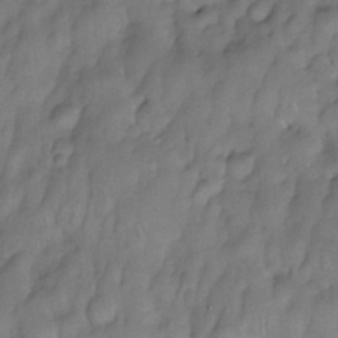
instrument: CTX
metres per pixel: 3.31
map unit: eHh
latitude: -23.2187
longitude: 15.8612
